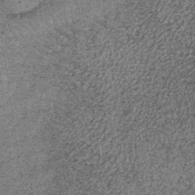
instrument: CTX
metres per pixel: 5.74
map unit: lHb
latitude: -39.0864
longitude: 66.7275
